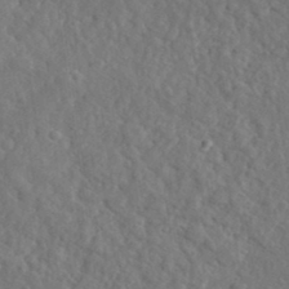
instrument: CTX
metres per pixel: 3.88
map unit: eHh
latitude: 34.4979
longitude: -78.1389
